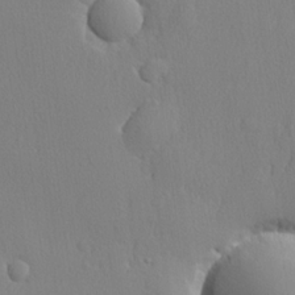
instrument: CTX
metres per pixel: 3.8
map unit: lHvf
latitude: 21.4238
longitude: 142.2361
